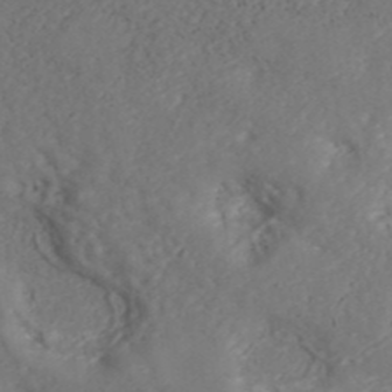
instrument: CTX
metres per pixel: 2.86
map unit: ANa
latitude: 43.3671
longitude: 35.5966
